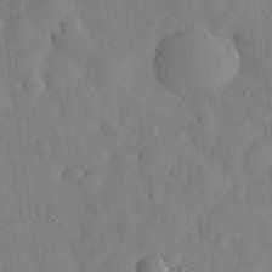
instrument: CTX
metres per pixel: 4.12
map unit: eHh
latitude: 31.2726
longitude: -71.4615
